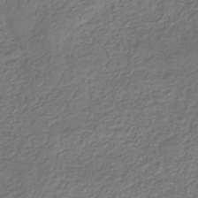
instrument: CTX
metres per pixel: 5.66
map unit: eHb
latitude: -31.5399
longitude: 73.1242
